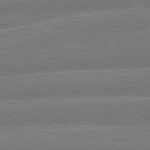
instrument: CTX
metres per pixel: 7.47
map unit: lApd
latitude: 79.8017
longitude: -161.5182
